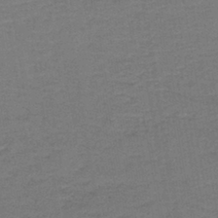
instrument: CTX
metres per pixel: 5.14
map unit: lHb
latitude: -39.2376
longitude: 58.4251
